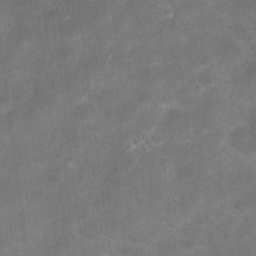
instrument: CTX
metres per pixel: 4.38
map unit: Hto
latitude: 17.0836
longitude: -38.7246
